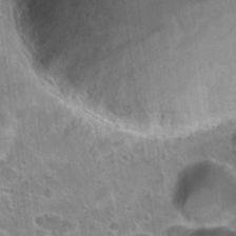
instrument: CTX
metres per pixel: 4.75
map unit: Hto
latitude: 22.1956
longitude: -39.8583
